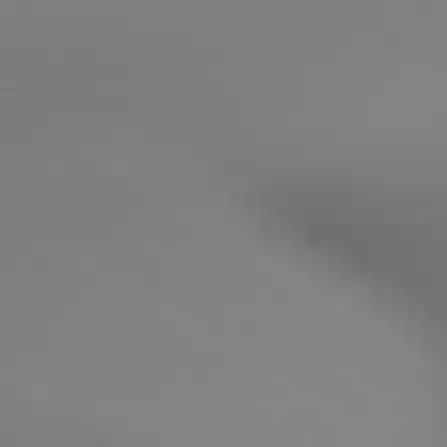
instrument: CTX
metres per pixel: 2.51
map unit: lApd
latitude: 80.3278
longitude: 138.8597
